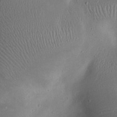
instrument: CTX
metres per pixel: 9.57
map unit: eHh
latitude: 23.6127
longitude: -70.2711
